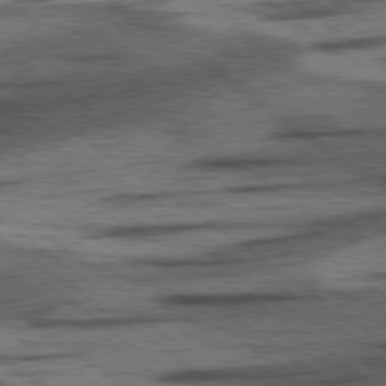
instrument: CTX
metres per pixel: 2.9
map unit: lApd
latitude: 78.4601
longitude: -53.0270
